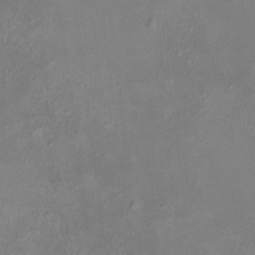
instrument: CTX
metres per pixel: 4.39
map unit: HNhu
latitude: 5.5182
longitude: 10.0850
